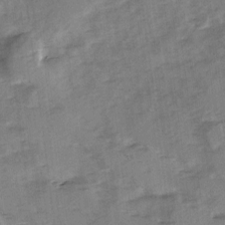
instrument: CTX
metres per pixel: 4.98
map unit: Ave
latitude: 1.1214
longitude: -110.4034
